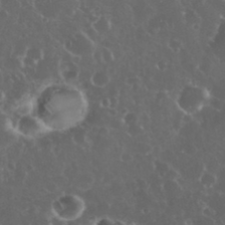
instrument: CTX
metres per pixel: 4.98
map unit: eHh
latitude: 33.9528
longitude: -61.6505
